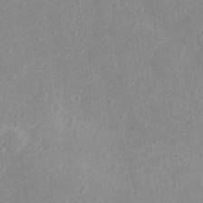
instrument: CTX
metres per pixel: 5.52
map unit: Nhu
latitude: -15.3888
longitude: -25.3859
